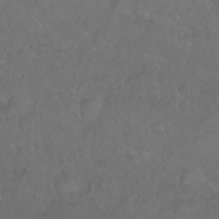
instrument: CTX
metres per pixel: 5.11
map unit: Nhu
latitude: 26.8380
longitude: -65.1592
